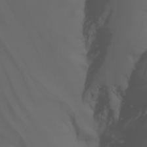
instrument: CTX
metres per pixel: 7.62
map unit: Nhu
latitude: -7.2376
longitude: -84.9892
